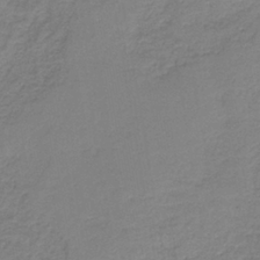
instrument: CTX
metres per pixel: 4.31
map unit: eAb
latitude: -35.8422
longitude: 52.7274
